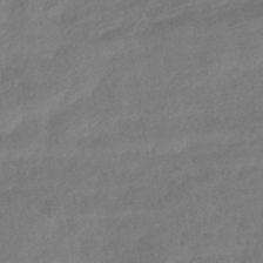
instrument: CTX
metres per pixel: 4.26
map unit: HNhu
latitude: -42.6707
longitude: 90.9542
